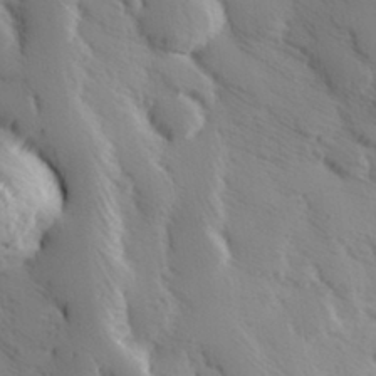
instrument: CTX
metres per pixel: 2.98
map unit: Hve
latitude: 32.9514
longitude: 149.7856
